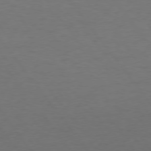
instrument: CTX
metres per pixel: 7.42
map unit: Hpe
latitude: 74.8002
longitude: -131.1970
